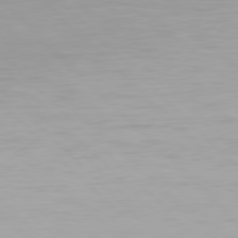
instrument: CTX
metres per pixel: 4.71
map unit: Hpe
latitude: 77.4426
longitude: -164.2900
